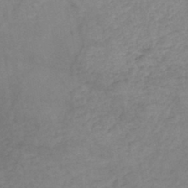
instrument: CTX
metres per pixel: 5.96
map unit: eHh
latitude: -45.1620
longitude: -29.9906
